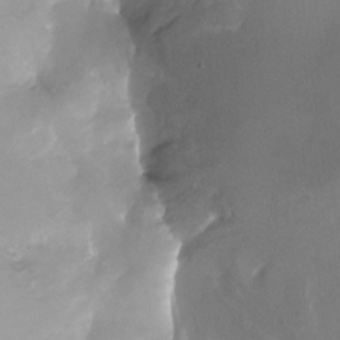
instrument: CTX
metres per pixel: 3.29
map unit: Nhu
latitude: -23.1809
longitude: -71.4615
